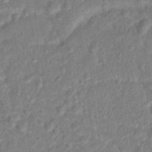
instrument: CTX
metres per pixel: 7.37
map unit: Hto
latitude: 14.8380
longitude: -38.5924
